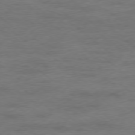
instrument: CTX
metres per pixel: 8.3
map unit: Hpe
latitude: -78.5384
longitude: -19.7638
